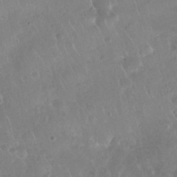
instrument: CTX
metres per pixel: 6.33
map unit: Nhu
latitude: 27.9339
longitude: -63.3482
